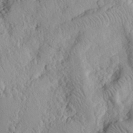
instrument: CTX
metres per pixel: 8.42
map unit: eHh
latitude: 29.8205
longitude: -73.6127
